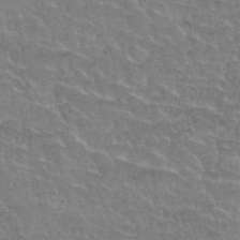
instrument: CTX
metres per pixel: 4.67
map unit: Hto
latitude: 35.7071
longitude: -45.4993
